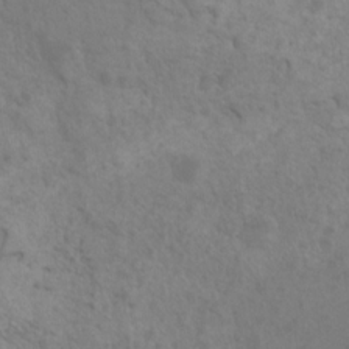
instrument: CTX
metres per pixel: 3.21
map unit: Nhu
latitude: 6.8002
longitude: -19.5560
